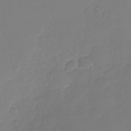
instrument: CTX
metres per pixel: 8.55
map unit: Nhu
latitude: -29.3321
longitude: -63.6883
